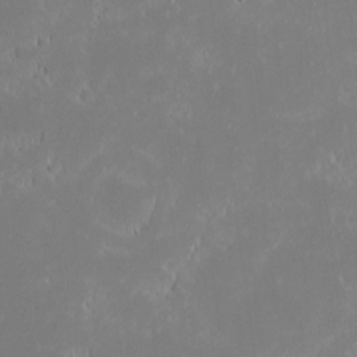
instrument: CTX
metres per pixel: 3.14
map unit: eHh
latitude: -2.2172
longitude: -84.1389
